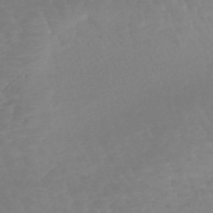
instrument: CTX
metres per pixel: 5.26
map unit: eHb
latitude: -45.7100
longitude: 79.6910
